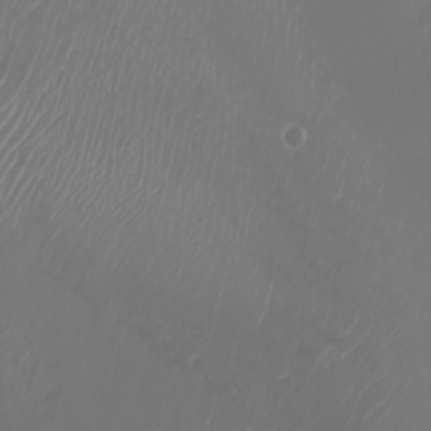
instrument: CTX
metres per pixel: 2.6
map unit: Nhu
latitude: -7.9178
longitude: -83.0647
